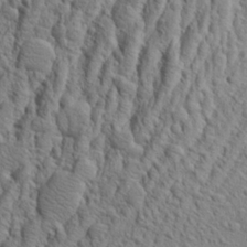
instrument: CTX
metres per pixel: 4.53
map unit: Aa
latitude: 23.1781
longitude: -143.8961
